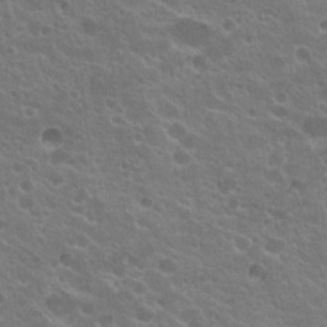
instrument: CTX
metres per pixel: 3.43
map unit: Hto
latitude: 20.2523
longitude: -35.7260
